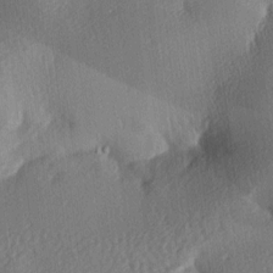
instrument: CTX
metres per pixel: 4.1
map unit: lAa
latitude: -8.8219
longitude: -127.5371
